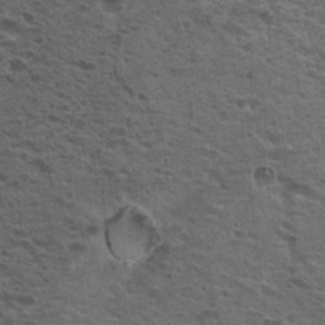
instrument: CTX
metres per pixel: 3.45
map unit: Hto
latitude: 19.4615
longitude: -31.9717
